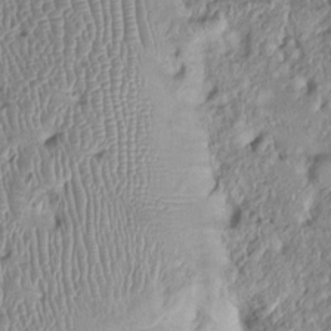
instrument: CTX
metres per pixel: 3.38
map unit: Ht
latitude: -0.2929
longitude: -13.7639
